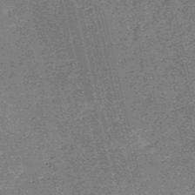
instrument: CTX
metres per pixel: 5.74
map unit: HNb
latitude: -54.1795
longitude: -39.9717
